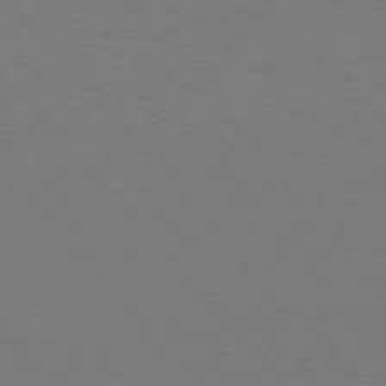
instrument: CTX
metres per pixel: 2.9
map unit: Hpe
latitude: 75.4615
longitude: -145.2915
